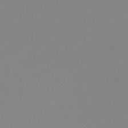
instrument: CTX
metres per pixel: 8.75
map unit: eHb
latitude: -45.8233
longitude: 85.9367
